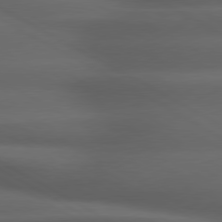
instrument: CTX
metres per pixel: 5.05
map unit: lApd
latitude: 79.2348
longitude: -118.8002
